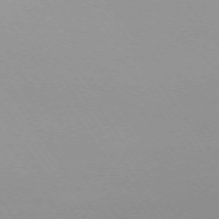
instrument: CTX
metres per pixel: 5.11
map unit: Ap
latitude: -74.0661
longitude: -71.7638
